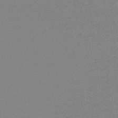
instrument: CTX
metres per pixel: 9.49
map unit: lHb
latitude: -46.0661
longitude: 57.9556
